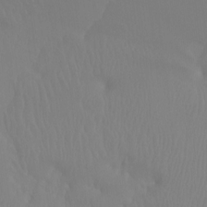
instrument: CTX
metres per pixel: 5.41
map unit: Htu
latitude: -14.0661
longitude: -44.4601
